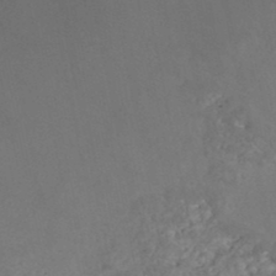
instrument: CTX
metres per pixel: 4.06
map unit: Nhe
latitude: -48.5763
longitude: -172.8757
